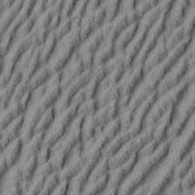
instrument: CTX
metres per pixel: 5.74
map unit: eHh
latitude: 34.7813
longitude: -137.4427
